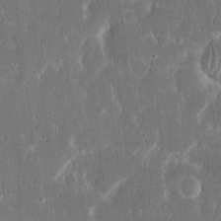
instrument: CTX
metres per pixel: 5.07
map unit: eHh
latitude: 16.4034
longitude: -73.0837
